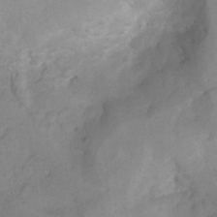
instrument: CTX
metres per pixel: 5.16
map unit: Hto
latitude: 7.1025
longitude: -36.5546
